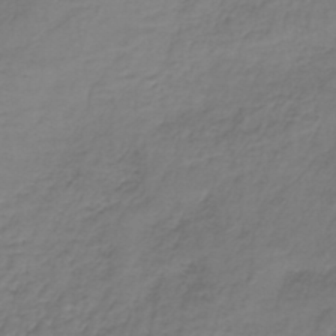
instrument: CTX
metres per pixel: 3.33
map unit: lHb
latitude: -38.3684
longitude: 62.1416
